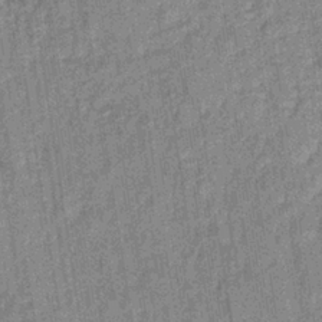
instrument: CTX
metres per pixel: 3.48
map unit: lHb
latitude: -35.6911
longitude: 63.8422
